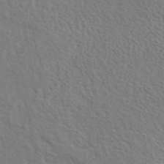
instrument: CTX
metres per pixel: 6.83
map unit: eAb
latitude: 43.6505
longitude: 112.9164
